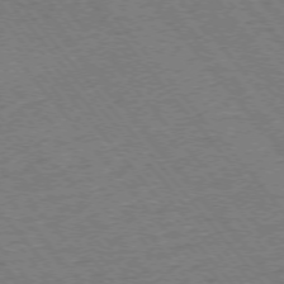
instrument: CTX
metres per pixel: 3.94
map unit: Ap
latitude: -75.5588
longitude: -86.7813
